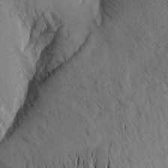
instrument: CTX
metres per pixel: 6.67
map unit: Aa
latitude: 15.7072
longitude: -147.0081
